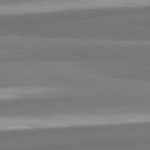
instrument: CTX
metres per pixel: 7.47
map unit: lApd
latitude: 82.3467
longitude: 160.5763
